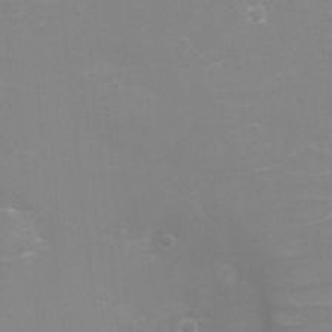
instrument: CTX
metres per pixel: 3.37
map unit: eHh
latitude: -4.0472
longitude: -75.4049
